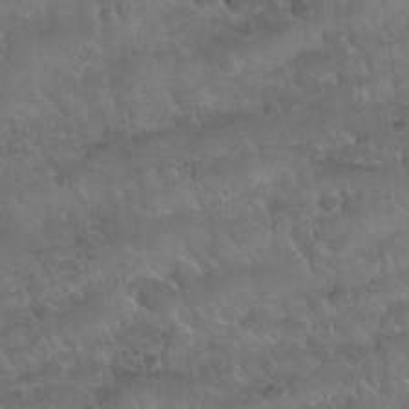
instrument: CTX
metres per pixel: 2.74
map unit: Nhu
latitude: 30.9136
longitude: -52.1011
